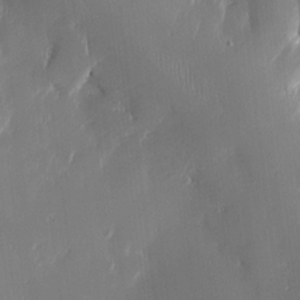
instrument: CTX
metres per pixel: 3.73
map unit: Htu
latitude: -4.9919
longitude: 174.3117
